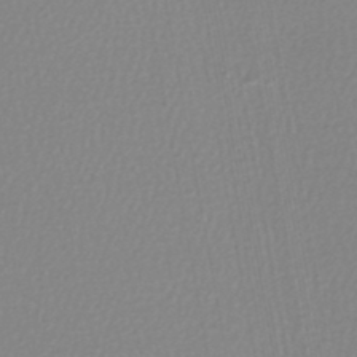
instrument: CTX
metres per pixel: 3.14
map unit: lHb
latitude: -45.4454
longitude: 73.9556
